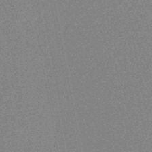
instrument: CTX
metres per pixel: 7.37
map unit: HNhu
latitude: -46.9541
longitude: 99.6722
